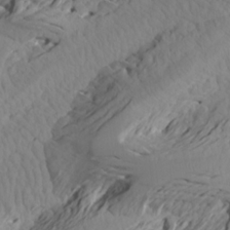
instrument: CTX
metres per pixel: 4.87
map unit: Aa
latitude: 18.0633
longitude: -144.1389
